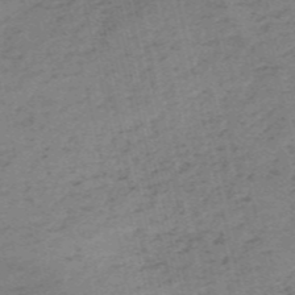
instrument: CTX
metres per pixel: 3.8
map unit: HNb
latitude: -55.5966
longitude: -43.0836
